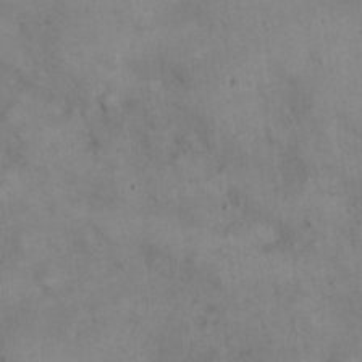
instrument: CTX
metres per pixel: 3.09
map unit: eHh
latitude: 21.1781
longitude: -60.0444
